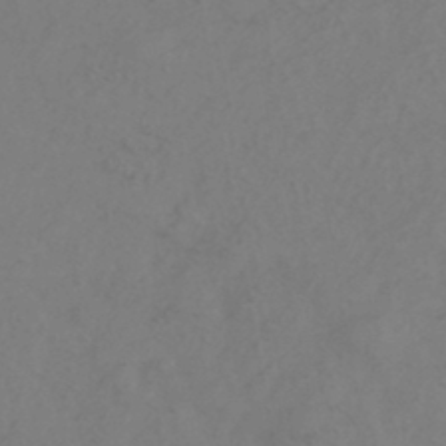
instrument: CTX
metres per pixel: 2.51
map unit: HNhu
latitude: -43.6721
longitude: 89.4832
